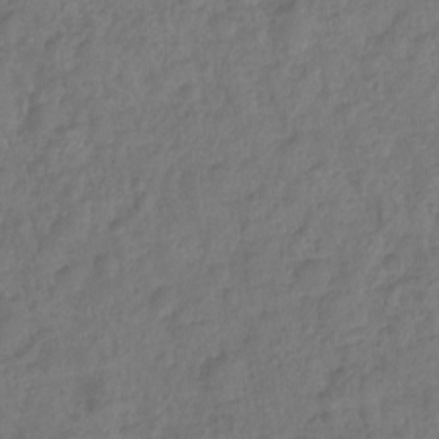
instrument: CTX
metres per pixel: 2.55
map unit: Ht
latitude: -11.6344
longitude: -24.3278
